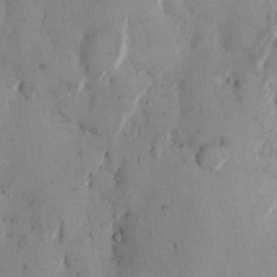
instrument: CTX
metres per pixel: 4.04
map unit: eHh
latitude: 12.2523
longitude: -62.3090
